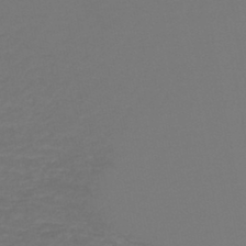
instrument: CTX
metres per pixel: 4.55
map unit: lHb
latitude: -44.6707
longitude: 68.4062
